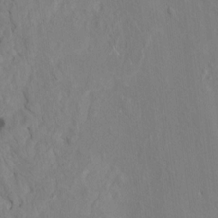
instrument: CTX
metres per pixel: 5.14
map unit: HNhu
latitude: 6.7624
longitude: -3.8583
